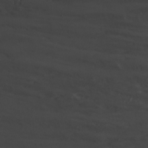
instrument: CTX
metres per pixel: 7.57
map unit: Nhu
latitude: -9.6533
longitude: -77.8772
